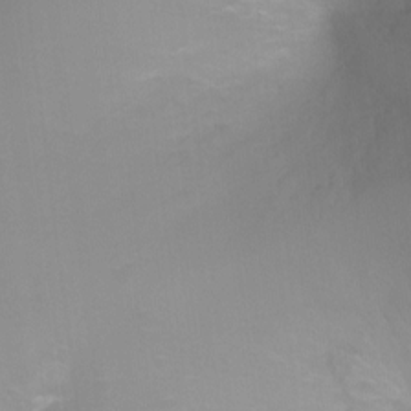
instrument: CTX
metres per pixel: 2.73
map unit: Ht
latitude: -2.9730
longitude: -25.1592
